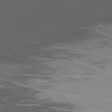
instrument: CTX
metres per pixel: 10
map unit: Ap
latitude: -76.4818
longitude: -69.5560
